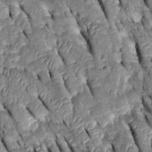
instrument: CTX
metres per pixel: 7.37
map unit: Htu
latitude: -0.3307
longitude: 148.7464
